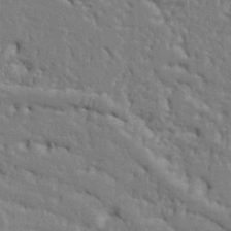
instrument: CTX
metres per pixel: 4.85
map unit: Ht
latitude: 9.1214
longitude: -77.1025
